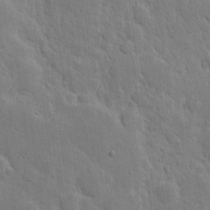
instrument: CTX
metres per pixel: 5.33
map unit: eHh
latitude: 5.5938
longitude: -70.7435
